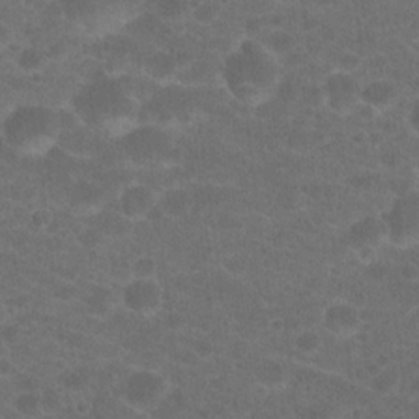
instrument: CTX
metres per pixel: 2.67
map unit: Hto
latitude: 19.5182
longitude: -38.8569
